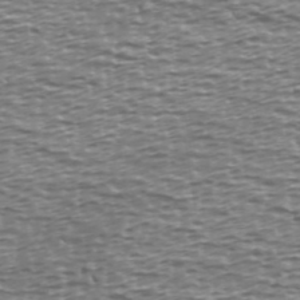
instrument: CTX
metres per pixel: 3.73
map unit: Ave
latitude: 40.1955
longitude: -112.8758
